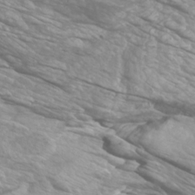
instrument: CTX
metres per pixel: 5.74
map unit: Htu
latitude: -5.4076
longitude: -75.7828
